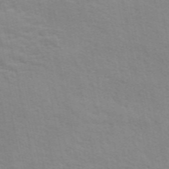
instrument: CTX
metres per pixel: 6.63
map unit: ANa
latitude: 49.1403
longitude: -73.7828
